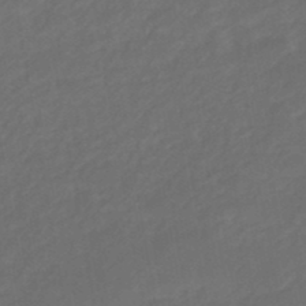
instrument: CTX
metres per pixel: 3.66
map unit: eHb
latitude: -47.7099
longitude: 85.4832
